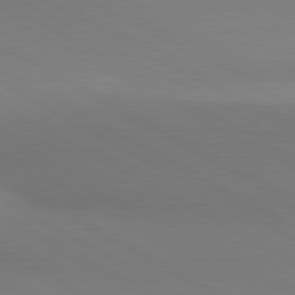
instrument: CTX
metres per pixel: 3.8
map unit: lApd
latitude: 80.8002
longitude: 146.5951
